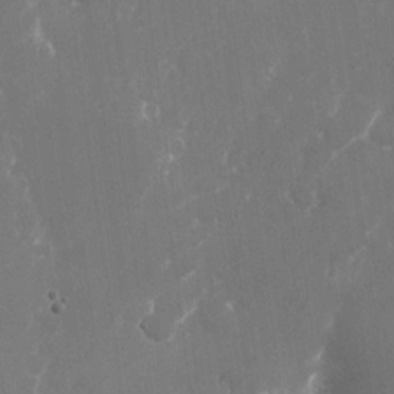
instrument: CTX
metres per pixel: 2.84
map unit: Nhu
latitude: -23.4644
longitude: -72.2523
